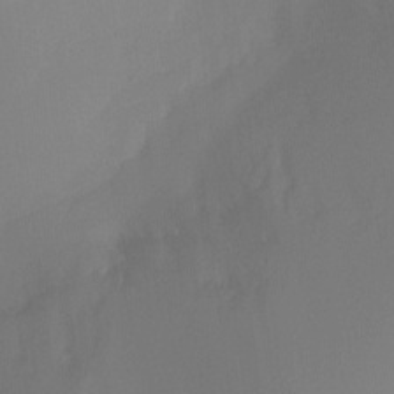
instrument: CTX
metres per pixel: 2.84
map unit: Ht
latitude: -16.6519
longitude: -50.2144
